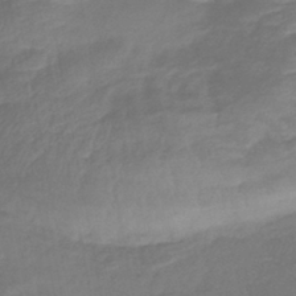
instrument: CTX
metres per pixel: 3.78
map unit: eHb
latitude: -38.4440
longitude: 76.7841
